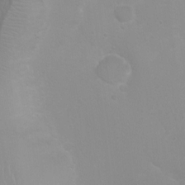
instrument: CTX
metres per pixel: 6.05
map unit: Ht
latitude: -0.7653
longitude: -19.4804
